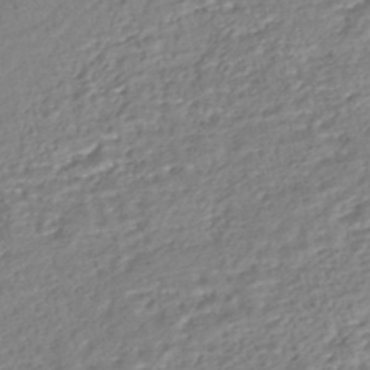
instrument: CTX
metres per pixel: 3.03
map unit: HNhu
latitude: -43.9556
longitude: 101.7288
